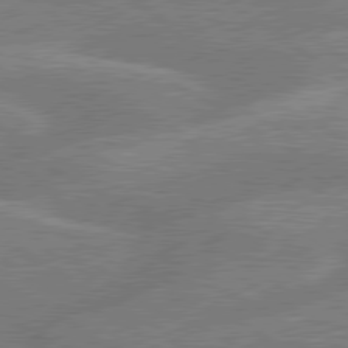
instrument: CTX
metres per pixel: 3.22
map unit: lApd
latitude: 79.6883
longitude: -131.9528
